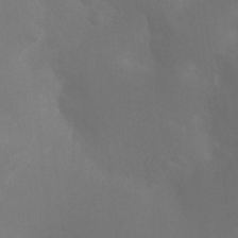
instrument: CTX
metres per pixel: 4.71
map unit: Ht
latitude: 2.0633
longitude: -25.2348
